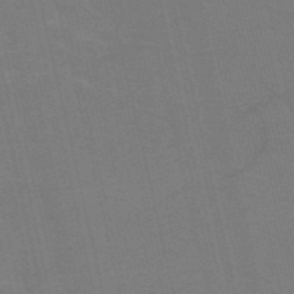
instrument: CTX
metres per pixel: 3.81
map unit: HNb
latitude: -53.4643
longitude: -46.8947
